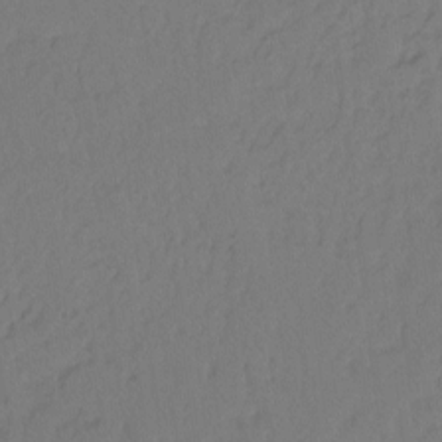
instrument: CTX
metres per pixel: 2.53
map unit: Hto
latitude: -10.6141
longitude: -37.9150
